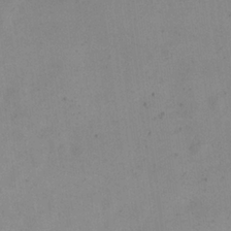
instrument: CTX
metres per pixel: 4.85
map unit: eHh
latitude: 24.5923
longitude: -65.9906
